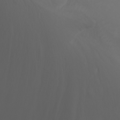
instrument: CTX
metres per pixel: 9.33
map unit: Nhu
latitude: -7.8044
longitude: -85.0081
